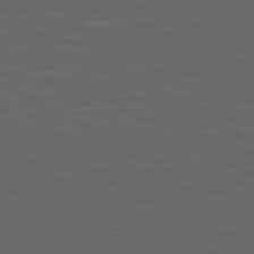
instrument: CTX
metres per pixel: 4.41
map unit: Hpe
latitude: 74.0633
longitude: -126.6869
